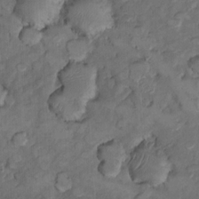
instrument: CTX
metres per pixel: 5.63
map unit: Nhu
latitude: 9.0081
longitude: -24.8569
